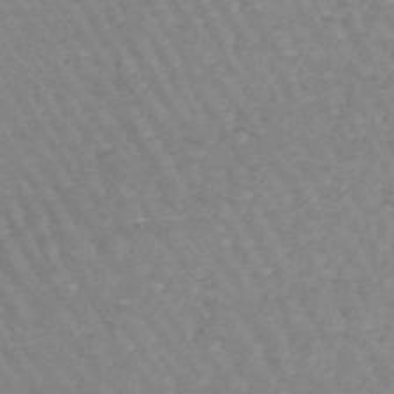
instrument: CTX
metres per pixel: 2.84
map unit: lHb
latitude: -46.8408
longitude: 76.2173
